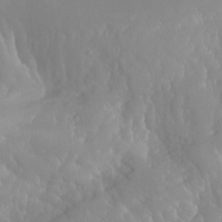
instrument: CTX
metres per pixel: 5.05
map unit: Aa
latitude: -13.3321
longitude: -59.6694
